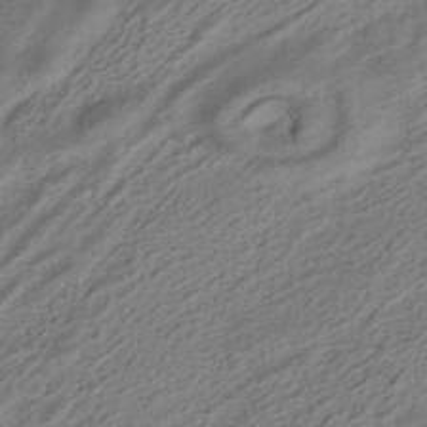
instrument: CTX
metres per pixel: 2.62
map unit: HNhu
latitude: -41.8044
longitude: 105.5966
